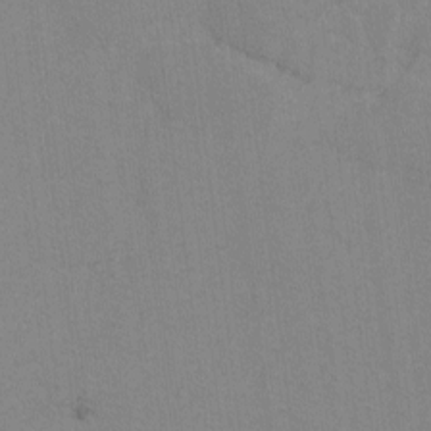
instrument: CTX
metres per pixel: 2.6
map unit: lAvf
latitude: -6.5762
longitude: -114.0633
